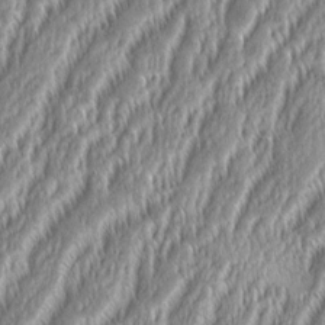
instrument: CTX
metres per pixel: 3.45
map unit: Aa
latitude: 8.8380
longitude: -130.6113
